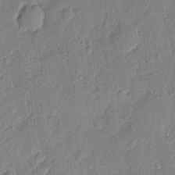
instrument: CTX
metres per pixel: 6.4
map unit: eHh
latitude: 4.0822
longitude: -74.7057
